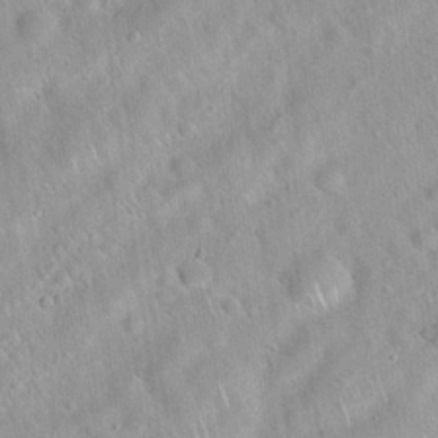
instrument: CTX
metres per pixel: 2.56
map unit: Hto
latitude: 20.4601
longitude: -52.8191
